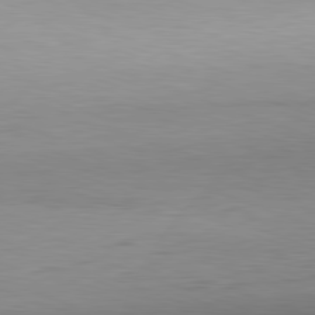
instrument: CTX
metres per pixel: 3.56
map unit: Hpe
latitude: -81.9178
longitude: 10.5007
